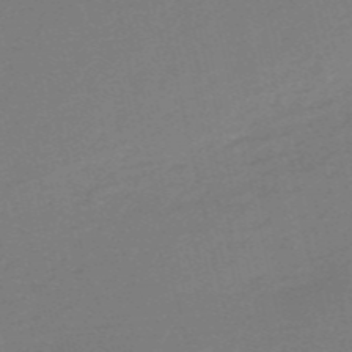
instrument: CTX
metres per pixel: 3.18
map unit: HNb
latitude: -54.7841
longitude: -43.4238
